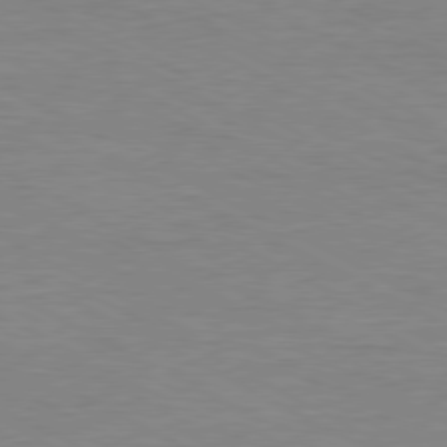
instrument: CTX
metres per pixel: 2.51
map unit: Ap
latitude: -80.8030
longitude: -86.2900
